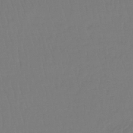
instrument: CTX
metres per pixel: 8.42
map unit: lHb
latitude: -42.2172
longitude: 67.7478
